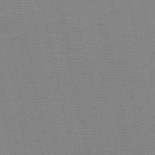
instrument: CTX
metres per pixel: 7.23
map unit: HNb
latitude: -48.3118
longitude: -41.3103
